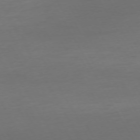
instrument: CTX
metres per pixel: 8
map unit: Ap
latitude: -74.8597
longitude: -69.1970
